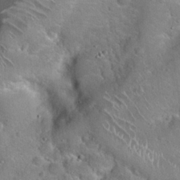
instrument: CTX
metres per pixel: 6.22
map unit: Hto
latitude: 21.1781
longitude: -50.3845
